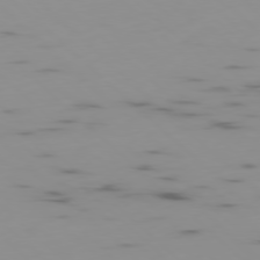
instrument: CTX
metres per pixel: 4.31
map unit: Hpe
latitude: -78.2172
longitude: 14.9542
